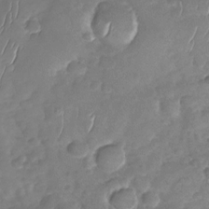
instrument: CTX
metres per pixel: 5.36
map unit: Nhu
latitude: -30.0850
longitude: -60.9136
